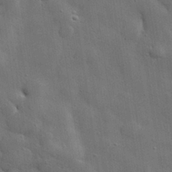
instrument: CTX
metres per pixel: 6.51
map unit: lHvf
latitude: 31.6883
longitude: -88.4790
